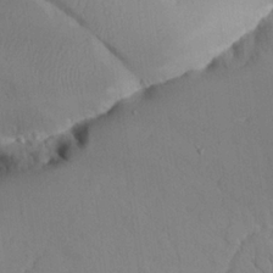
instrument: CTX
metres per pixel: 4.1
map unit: Aa
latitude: 23.3671
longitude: -127.7450
